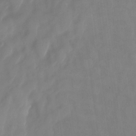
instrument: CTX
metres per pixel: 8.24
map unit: HNhu
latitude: -24.2172
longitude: 51.1431
